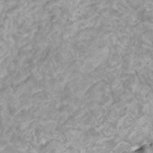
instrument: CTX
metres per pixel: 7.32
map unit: HNhu
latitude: 3.6694
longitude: -2.7813
